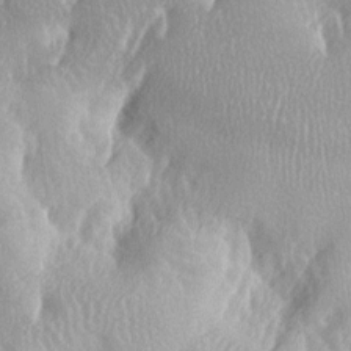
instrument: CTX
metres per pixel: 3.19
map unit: lAa
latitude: -7.2376
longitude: -124.8569
